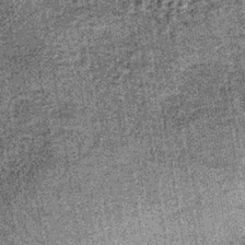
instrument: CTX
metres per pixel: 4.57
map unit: lHb
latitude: -38.0283
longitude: 64.8030
